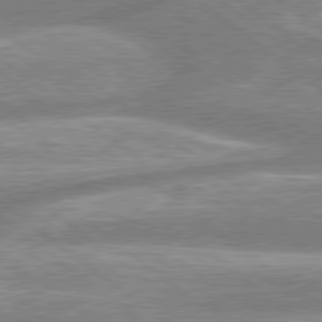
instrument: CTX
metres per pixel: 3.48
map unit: lApd
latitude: 79.0081
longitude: -158.5357
